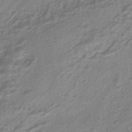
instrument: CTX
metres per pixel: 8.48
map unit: HNhu
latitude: -43.2375
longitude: 90.8030
